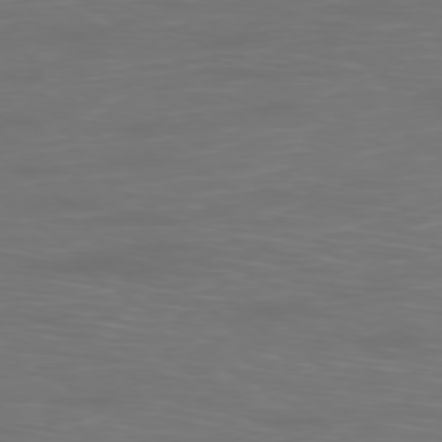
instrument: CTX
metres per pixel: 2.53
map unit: Ap
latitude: -79.0297
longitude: -93.0647
